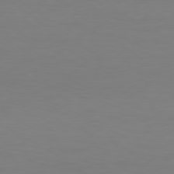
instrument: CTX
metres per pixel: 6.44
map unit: Hpe
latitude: 77.9528
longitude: -122.3467
